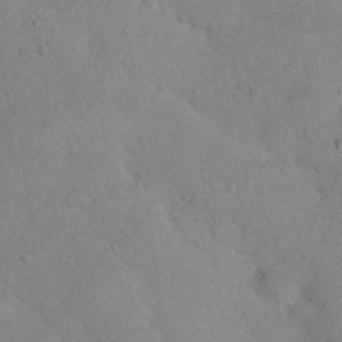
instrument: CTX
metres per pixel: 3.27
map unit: Nhu
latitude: 14.7625
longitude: -28.9891
